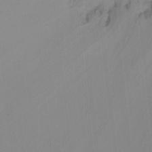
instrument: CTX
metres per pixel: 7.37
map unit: Ht
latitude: -9.3132
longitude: -38.2145
